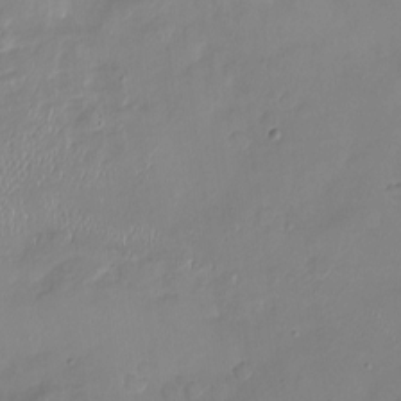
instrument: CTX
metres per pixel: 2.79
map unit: Nhu
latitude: -18.6518
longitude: -57.2536
